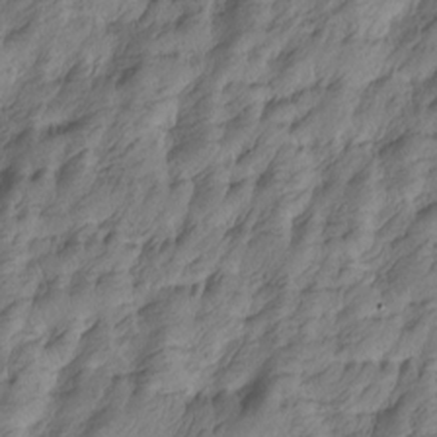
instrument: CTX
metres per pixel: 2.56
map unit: Htu
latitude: -5.2187
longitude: -178.0822
